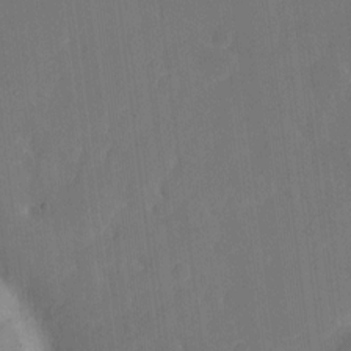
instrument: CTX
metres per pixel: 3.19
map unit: eHh
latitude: 4.5924
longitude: -67.7827
